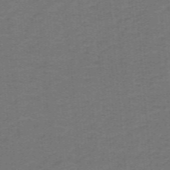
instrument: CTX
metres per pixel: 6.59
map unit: lHb
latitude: -42.1038
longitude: 54.3306
